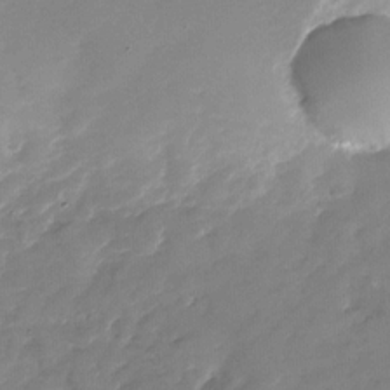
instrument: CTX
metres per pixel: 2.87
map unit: Nhu
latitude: -27.8800
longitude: -73.9528
